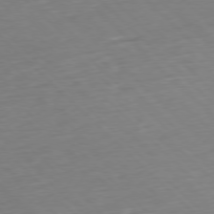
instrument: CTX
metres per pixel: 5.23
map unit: Hpe
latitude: -77.8422
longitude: 13.0864
